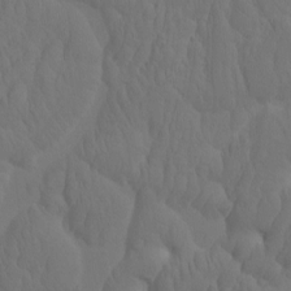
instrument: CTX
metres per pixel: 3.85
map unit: eHh
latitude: -1.7667
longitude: 15.1809
